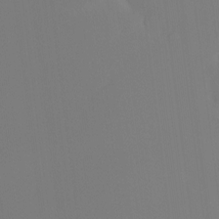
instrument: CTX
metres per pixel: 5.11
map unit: Ht
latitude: -15.2943
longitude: -50.6679
